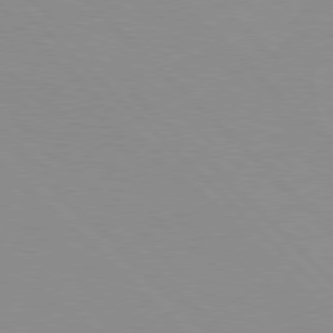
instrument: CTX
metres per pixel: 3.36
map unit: Hpe
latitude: 77.8016
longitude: -160.1955
